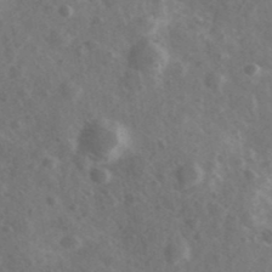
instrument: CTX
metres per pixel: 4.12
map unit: Ave
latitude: 38.4979
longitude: -107.3104
